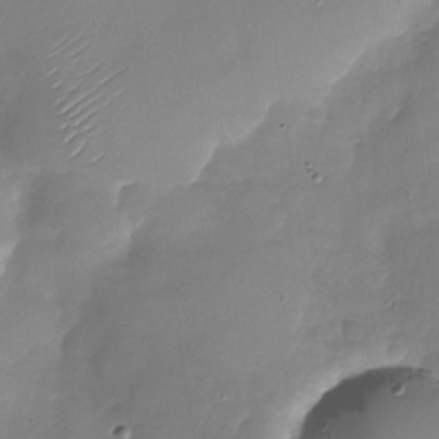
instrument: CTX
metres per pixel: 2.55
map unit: Nhu
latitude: -28.5385
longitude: -58.6868
